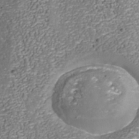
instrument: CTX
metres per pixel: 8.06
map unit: Nhu
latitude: -38.6330
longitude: -85.7450
